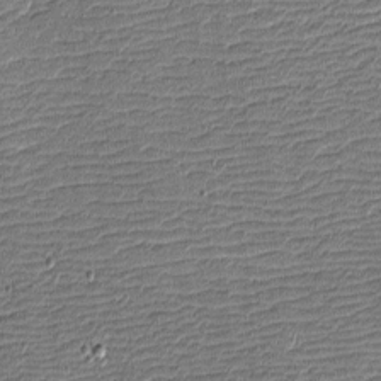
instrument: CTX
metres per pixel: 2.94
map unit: eHh
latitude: -4.1228
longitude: -82.0633
